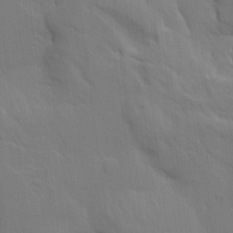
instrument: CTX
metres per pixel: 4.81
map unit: Aa
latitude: 14.6113
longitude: -147.4616
